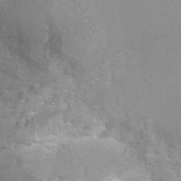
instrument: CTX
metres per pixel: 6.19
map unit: Hto
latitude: 7.6883
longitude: -30.8758
